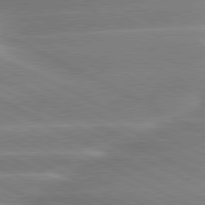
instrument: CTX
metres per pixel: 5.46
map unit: lApd
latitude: 80.2522
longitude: -136.3656
